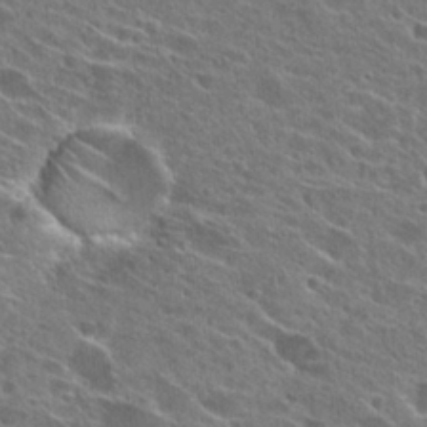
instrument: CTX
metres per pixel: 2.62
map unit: Hto
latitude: 26.7624
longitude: -44.6679
